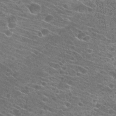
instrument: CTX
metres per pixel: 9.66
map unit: Hto
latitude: 22.6679
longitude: -40.7624
